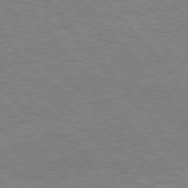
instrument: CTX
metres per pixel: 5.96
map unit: Hpe
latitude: 76.3278
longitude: -157.2914
